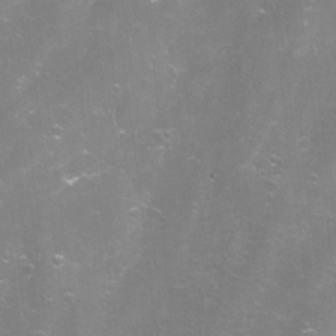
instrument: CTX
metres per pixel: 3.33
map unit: Aa
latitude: -8.9164
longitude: -71.9906
